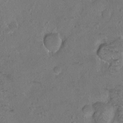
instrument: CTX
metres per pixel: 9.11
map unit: Hto
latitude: -7.3698
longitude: -36.1200
